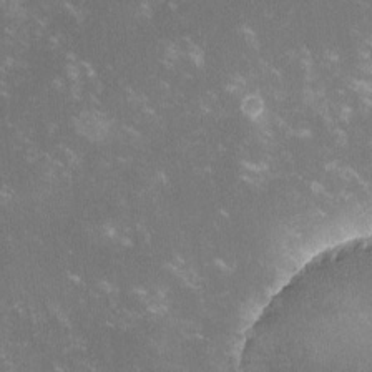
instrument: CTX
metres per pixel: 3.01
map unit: lHvf
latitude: -14.0472
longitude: -102.8191
